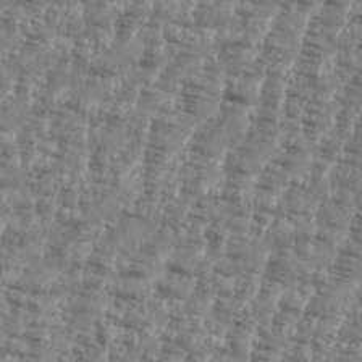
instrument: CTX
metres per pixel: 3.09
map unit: eHh
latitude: 35.4426
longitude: -136.3656
